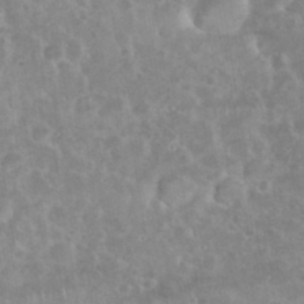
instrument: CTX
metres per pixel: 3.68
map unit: eHh
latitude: 35.3859
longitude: -62.1011
